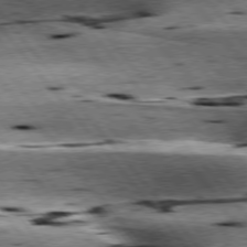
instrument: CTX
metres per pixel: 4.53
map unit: lApd
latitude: 76.7813
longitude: -60.6301
